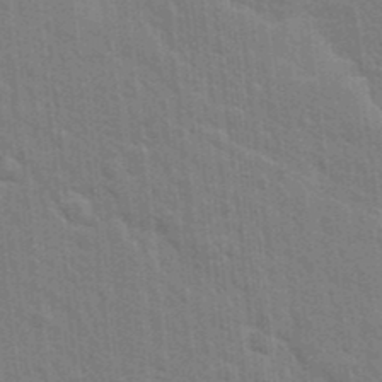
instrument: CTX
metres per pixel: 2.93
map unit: Nhu
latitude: 15.4238
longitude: -29.8961
